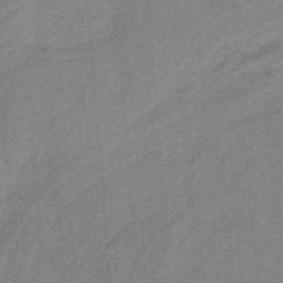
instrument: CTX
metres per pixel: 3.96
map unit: HNb
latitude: -38.3684
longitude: 53.7666
